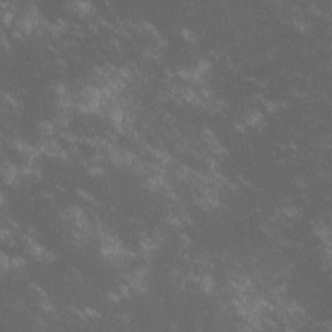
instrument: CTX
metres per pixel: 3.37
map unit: lHvf
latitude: -13.5588
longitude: -101.4427
